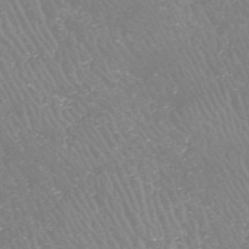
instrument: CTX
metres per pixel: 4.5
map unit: HNhu
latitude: -47.1053
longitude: 30.0661
